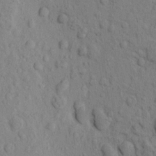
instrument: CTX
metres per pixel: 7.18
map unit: eHh
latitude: -1.1432
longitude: 18.3495
